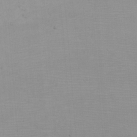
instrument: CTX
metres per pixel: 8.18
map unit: eHh
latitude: -5.5021
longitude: -83.3859
